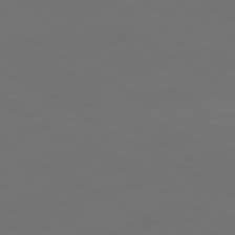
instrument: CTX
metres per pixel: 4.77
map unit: Ap
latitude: -80.4818
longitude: -60.2900
